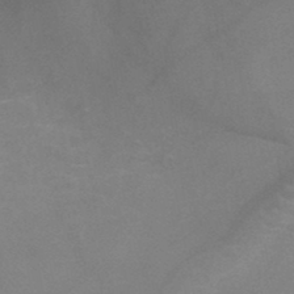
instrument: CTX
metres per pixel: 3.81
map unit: HNb
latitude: -46.3684
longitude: -46.4790
